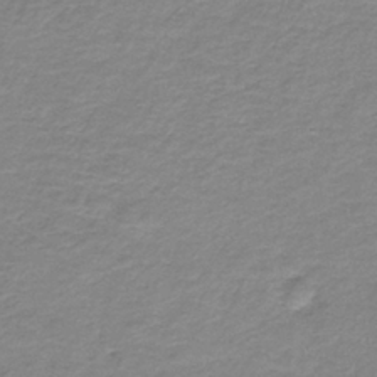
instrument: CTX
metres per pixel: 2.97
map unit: HNb
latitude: -37.3131
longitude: 50.5763
